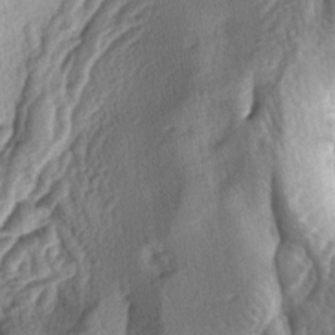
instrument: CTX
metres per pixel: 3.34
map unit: lAa
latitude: -4.6140
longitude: -124.5546
